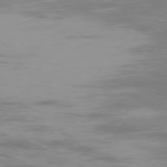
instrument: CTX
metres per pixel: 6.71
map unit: Ap
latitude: -76.9164
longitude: -74.3467
